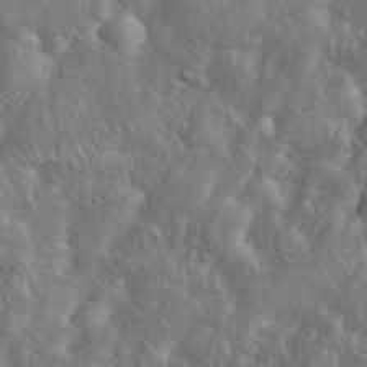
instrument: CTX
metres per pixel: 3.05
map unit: eHh
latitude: 38.4223
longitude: -57.4993
